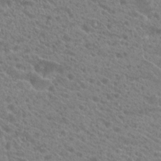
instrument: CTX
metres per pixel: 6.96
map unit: Hto
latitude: 21.4616
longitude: -38.7624
